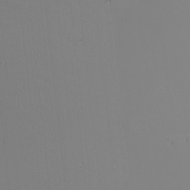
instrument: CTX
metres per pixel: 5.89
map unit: Nhu
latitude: -5.1809
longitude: -90.9325
